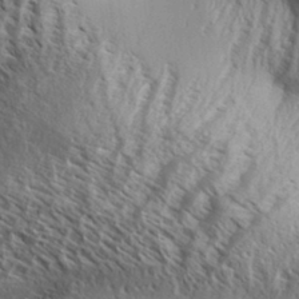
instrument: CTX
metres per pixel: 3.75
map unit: Aa
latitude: 33.4804
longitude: -138.1011
